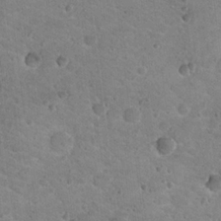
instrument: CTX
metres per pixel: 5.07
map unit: Nhu
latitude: 18.5734
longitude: -32.9703
